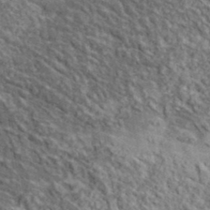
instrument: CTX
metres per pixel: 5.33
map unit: lHvf
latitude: 38.3845
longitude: -88.4979
